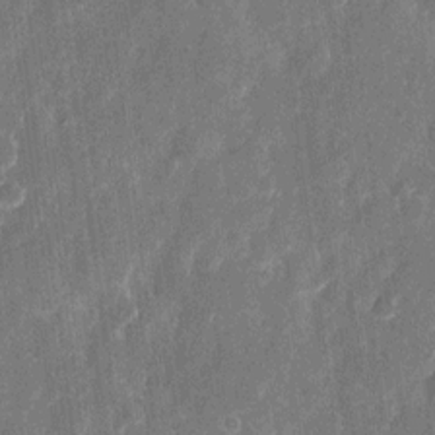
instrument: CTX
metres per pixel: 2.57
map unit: eHh
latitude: 11.9717
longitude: -72.5168
